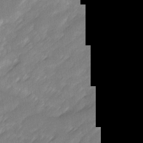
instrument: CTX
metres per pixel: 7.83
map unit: Ave
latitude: 16.5924
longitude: -136.0444
